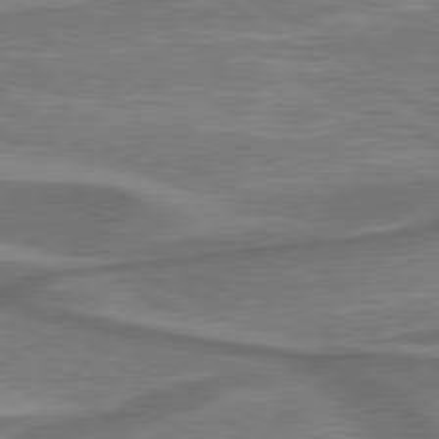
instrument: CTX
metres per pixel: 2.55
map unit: lApd
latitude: 79.7639
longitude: 171.8234
